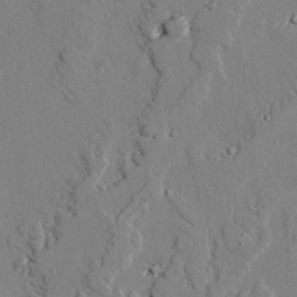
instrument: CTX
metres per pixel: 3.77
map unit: lAvf
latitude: 25.6316
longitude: -110.3656
